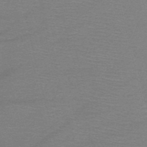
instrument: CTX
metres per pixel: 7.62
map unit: HNb
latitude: -50.1039
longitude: -41.6693
